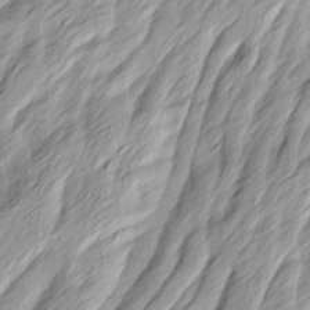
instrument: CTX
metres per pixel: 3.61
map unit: Ave
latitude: 14.9703
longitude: -136.1956
